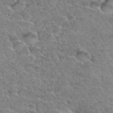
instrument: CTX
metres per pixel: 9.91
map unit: Hto
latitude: 34.2900
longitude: -46.3468
